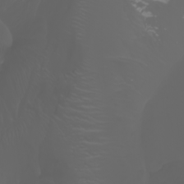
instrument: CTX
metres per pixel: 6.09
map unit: Nhu
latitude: -7.7099
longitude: -84.0633
